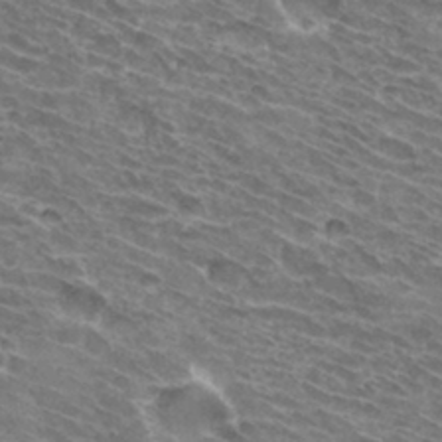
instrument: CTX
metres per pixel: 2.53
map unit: Hto
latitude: 32.5168
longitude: -42.6113
